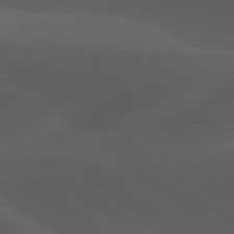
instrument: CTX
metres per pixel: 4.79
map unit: lApd
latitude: 78.1200
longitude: -54.3845
